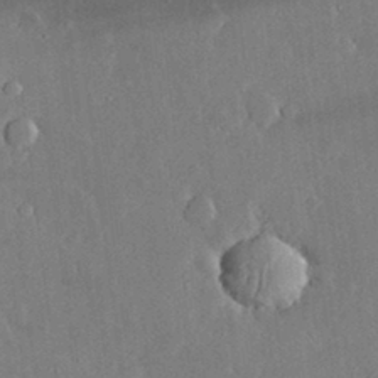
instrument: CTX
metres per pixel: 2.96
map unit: lHvf
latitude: 32.9136
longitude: -91.1025
